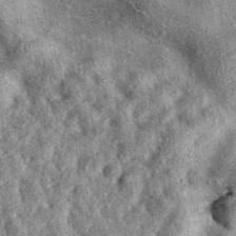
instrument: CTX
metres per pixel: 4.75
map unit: eAb
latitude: 39.6505
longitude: 106.6707
